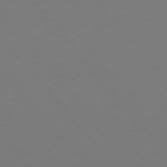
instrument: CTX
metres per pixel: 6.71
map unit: Hpe
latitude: 75.8017
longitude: -141.7449
